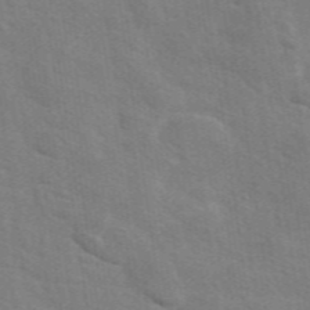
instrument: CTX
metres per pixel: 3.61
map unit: eAb
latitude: 50.5734
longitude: 112.6708
